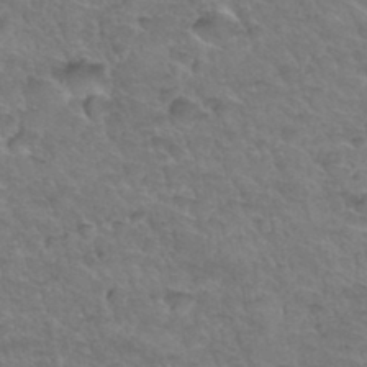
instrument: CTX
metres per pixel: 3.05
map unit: Hto
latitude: 34.6868
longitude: -46.9514
